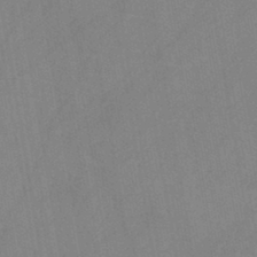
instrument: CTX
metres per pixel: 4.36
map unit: HNb
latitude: -45.4454
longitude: -39.8394
